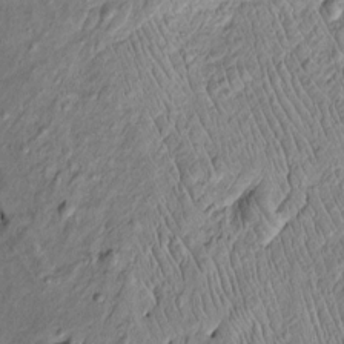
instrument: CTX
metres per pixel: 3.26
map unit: Htu
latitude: -3.6910
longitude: 156.4440
